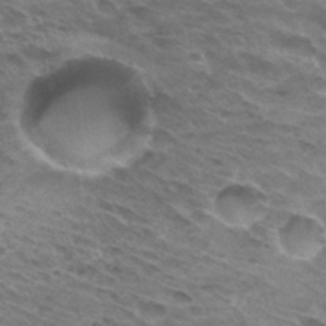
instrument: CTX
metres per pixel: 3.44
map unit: Hto
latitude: 32.2711
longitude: -46.5357
